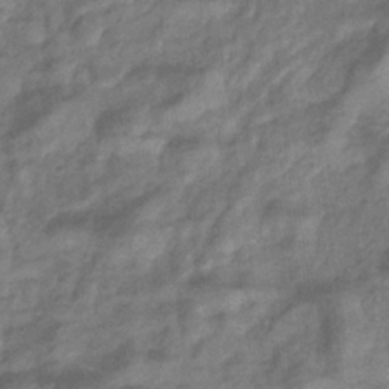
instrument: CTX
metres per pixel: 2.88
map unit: eHb
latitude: -33.1998
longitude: 74.3496
